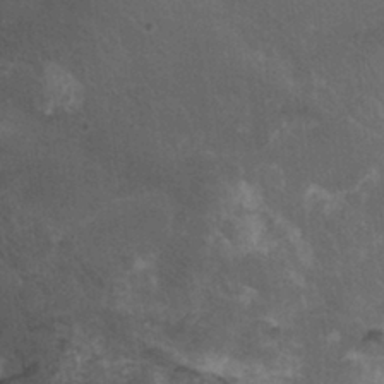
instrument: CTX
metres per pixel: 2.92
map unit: Htu
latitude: -7.5399
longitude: -65.1592
